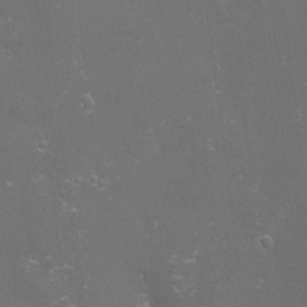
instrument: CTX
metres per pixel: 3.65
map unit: eHh
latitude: -4.2739
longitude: 19.5021
